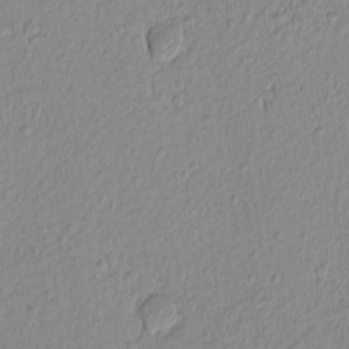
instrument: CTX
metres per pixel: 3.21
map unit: Nhu
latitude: -4.9352
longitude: -149.5749
